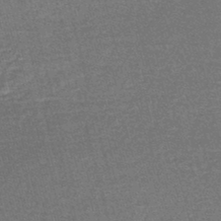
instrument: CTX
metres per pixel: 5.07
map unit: lHb
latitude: -43.8800
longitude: 56.0283
